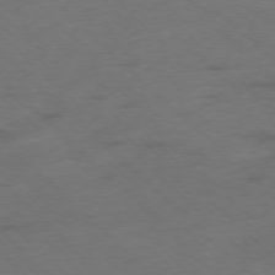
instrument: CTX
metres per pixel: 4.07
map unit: Ap
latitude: -77.3510
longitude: -64.2711
